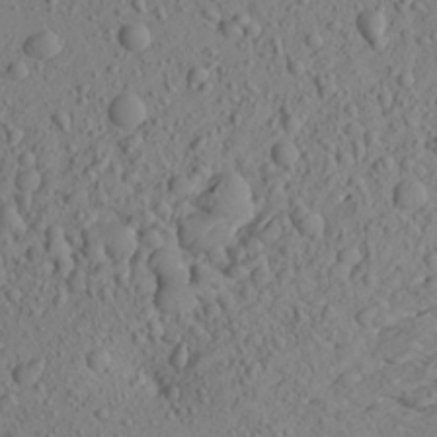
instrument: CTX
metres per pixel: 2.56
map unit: Aa
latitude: 22.7246
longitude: -143.9717
